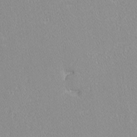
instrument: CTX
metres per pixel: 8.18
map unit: lHvf
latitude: -12.1228
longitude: -105.1592
